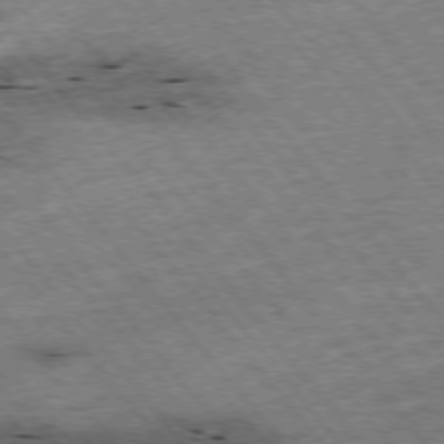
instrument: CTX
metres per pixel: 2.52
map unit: Hpe
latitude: -75.8990
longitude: -21.7450
